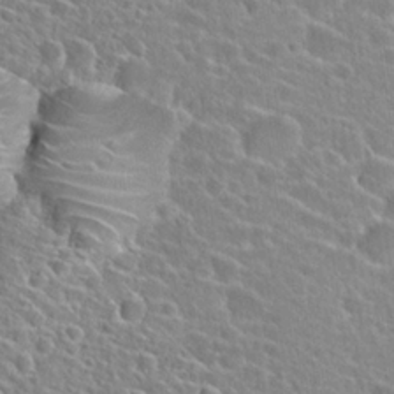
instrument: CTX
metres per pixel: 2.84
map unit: Hto
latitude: 24.2144
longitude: -45.1403
